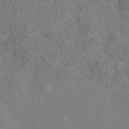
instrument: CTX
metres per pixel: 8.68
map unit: eAb
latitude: 48.4223
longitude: 109.5210
